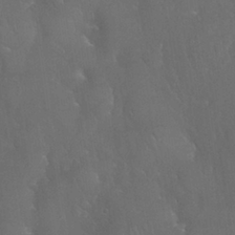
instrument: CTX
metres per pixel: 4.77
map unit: Nhu
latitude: 28.6868
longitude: -65.9528
